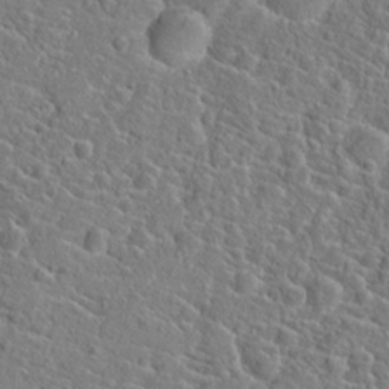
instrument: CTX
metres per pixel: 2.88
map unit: Hto
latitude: 21.0081
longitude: -44.8002
